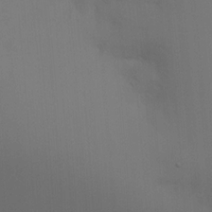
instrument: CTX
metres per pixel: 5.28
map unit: HNhu
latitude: 6.6490
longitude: -4.4979
